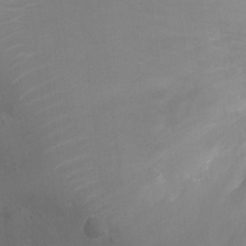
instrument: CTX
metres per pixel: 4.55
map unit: Ht
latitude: -9.6344
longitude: -20.5735
